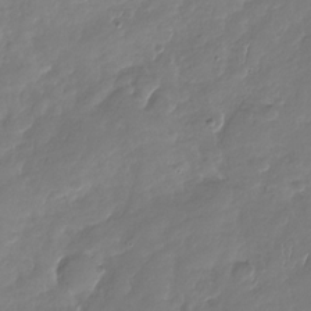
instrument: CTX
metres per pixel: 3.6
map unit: Nhu
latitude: -29.1809
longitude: -61.4048
